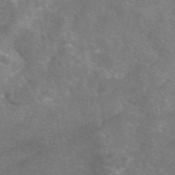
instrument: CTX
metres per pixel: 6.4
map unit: eAb
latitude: 46.7058
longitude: 119.9556
